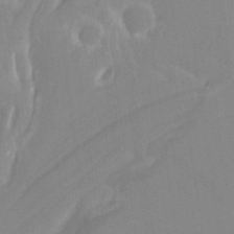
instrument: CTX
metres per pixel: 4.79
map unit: Htu
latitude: -12.0094
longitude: -73.4994
